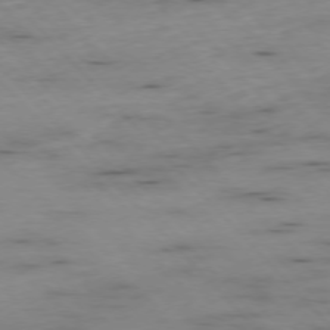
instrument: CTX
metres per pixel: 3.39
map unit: Ap
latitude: -76.5952
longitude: -89.7639
